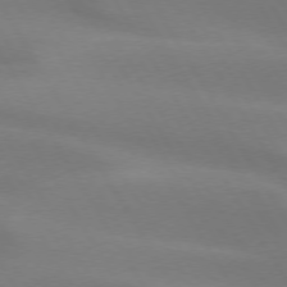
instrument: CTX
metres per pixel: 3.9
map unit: lApd
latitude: 73.6127
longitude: -49.4048
